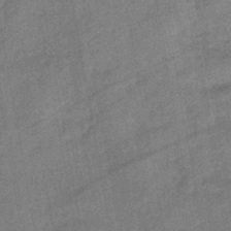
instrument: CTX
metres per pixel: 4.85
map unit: eHb
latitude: -42.4817
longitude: 82.5196
